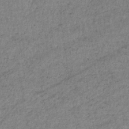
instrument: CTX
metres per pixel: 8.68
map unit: eHb
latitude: -33.9367
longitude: 70.7274
